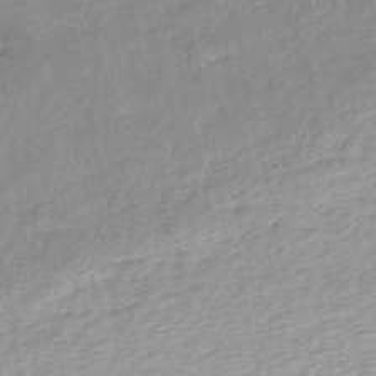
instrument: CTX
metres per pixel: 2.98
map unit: eHh
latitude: -51.9745
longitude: -24.1955
